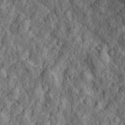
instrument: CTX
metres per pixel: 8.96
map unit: Htu
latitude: -3.9178
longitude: 158.7463
